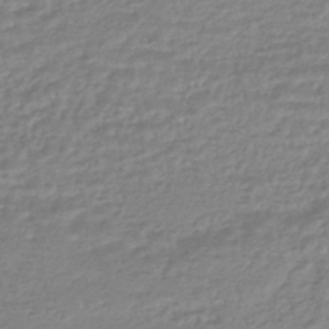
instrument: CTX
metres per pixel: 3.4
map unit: HNhu
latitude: -45.3888
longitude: 98.2550
